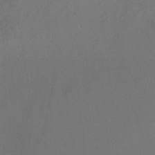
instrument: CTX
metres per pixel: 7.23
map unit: Ht
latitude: -5.4076
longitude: -28.2144
